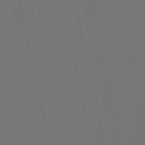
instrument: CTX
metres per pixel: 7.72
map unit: Nve
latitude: -59.5966
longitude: 61.0298
